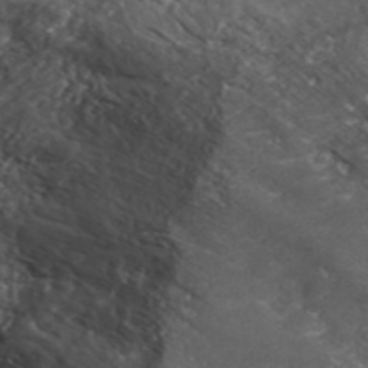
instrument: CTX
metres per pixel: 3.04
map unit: ANa
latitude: 43.4993
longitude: 36.5007
